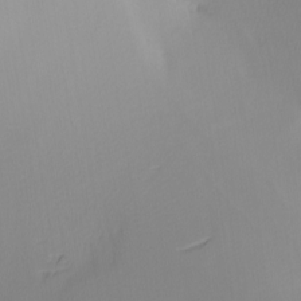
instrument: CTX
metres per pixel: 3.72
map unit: Nhu
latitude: -4.6707
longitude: -91.4426
